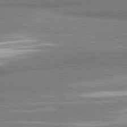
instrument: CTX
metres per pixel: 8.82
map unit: lApd
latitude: 81.1214
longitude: 164.1606
